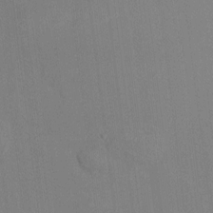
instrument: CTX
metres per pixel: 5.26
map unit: HNhu
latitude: 0.6490
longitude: -5.4048
